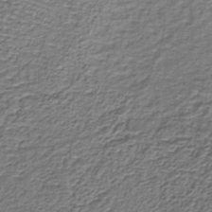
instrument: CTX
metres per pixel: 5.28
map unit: lHb
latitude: -39.8800
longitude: 61.3510
